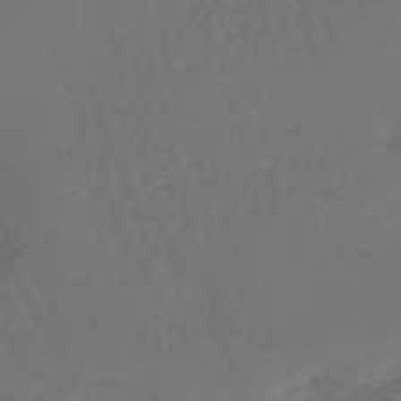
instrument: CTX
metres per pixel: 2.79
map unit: lHb
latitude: -43.9745
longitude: 62.8408
